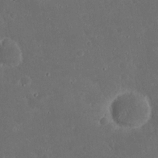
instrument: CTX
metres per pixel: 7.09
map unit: Nhu
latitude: 21.4994
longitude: -72.3279
